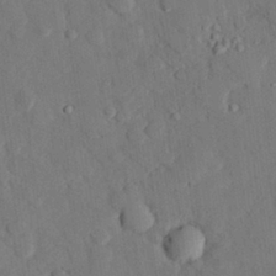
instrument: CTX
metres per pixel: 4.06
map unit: eHh
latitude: 27.8017
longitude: -80.3278
